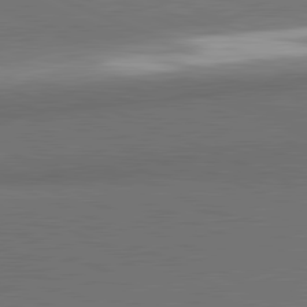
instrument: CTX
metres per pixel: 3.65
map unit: lApd
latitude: 81.7827
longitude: 152.9163
